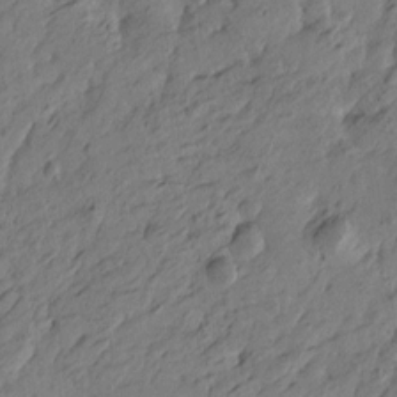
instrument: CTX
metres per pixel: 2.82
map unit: Htu
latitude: -6.0283
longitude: -179.8962
